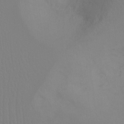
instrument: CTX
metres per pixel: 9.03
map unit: Ht
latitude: -8.1417
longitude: -32.5546
